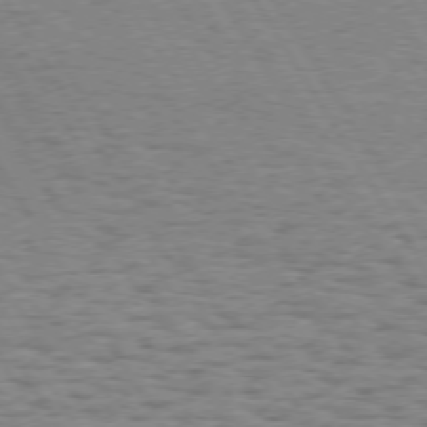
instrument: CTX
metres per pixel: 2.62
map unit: Hpe
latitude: 73.5183
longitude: -143.3104
